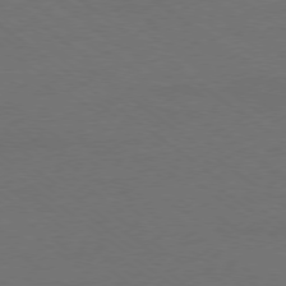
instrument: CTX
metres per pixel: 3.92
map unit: Ap
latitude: -78.8030
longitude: -97.1214
